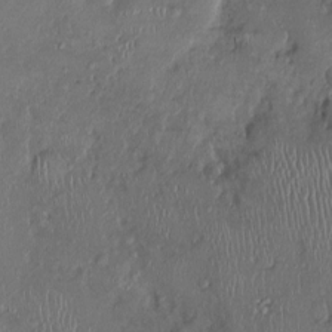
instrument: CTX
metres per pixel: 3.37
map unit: Ht
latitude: -2.1416
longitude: -13.5938
